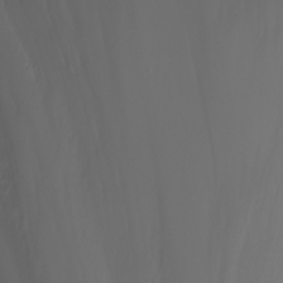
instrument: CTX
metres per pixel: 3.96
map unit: Nhu
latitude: -5.5021
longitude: -79.8961
